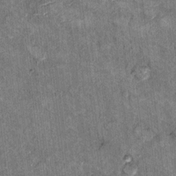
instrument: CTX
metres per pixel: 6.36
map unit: Hto
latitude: 10.4601
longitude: -36.4223
